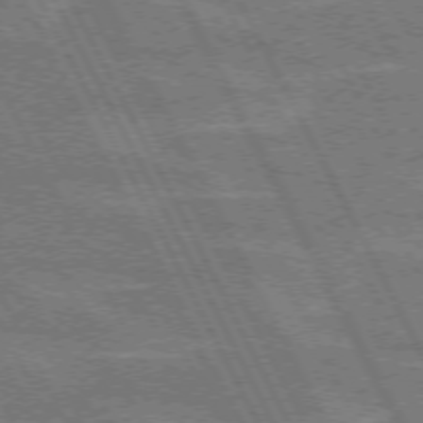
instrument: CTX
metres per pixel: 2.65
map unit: lApd
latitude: 71.9150
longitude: -54.6490
